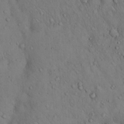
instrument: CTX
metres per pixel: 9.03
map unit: Hto
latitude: 14.8569
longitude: -59.5371
